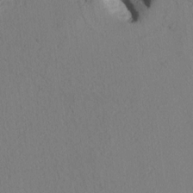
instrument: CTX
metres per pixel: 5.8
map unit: Htu
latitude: 1.8394
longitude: 175.8422
